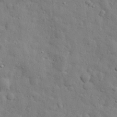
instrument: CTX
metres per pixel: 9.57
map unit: eHh
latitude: 29.9528
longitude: -75.9339
